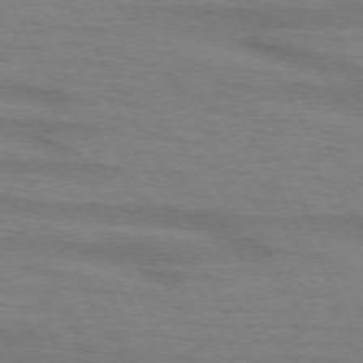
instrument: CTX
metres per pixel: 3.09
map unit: lApd
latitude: 73.9528
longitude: -65.0647
